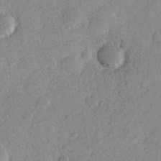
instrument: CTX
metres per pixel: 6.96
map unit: lHvf
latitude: 23.9339
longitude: 144.4440
